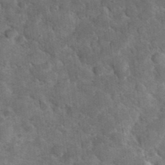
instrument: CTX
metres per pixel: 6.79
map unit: eHh
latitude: 37.5371
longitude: -66.8191
